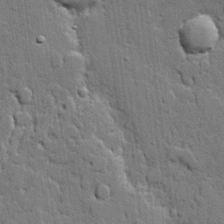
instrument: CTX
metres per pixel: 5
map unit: lHvf
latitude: 20.7435
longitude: 145.8234
